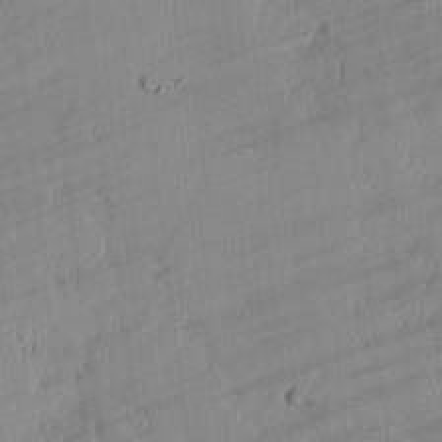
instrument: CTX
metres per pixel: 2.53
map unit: lAvf
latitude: -1.5777
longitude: -108.0444
